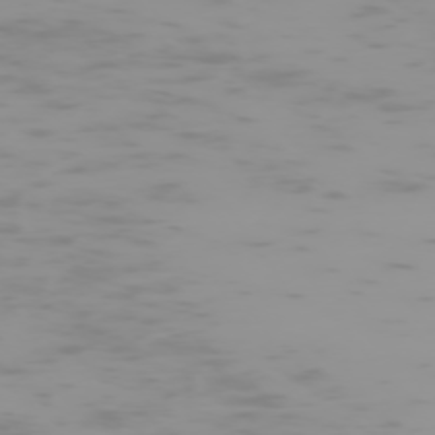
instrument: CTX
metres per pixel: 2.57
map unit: Hpe
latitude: -74.7652
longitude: 7.2376
